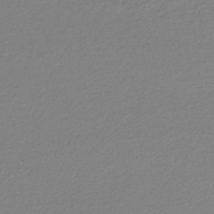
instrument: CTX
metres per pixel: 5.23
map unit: lHb
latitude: -44.4629
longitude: 68.9163
